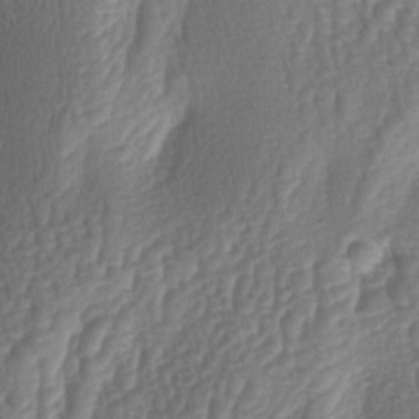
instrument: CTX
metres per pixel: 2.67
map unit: lAa
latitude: -3.7666
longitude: -127.8961
